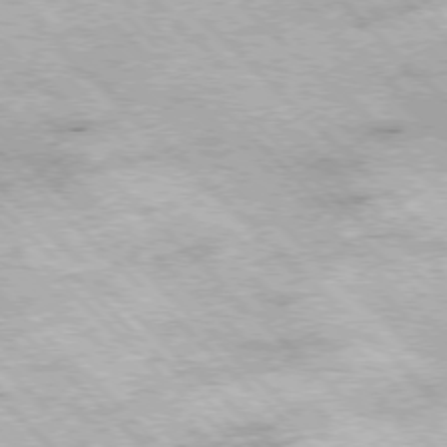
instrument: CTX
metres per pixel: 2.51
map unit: Hpe
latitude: -77.3321
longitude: 13.6911
